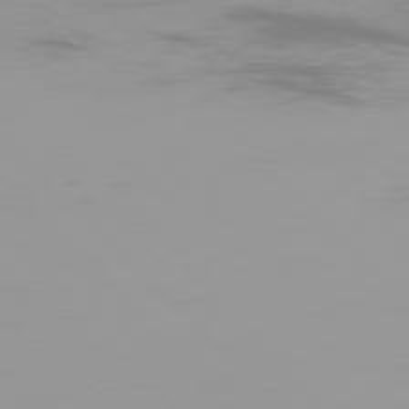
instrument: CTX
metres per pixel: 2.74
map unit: Ap
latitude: -77.5777
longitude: -72.6491
